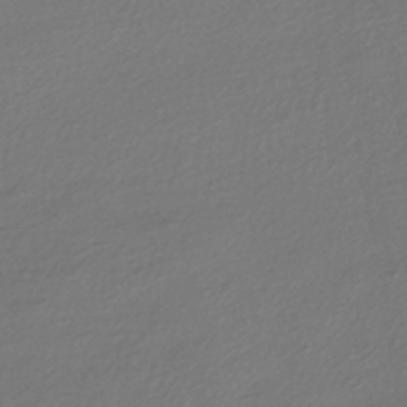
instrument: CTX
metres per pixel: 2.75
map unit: HNhu
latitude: -41.4832
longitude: 94.7463
